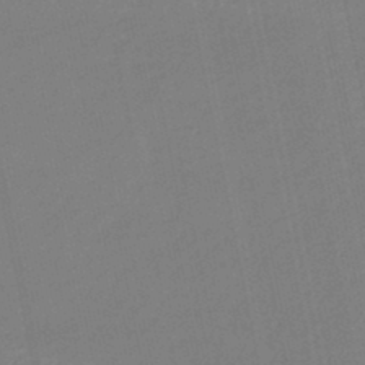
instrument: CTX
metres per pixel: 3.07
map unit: eHb
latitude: -45.1242
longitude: 87.7289
